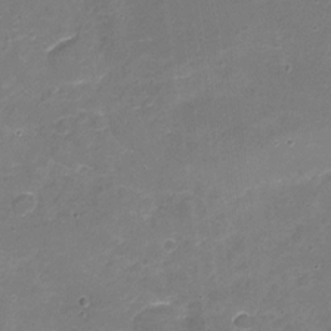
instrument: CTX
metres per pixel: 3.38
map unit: Nhu
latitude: -18.1984
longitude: -56.4978
